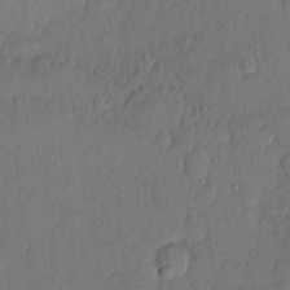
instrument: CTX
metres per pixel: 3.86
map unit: eHh
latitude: 4.5168
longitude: -75.9717
